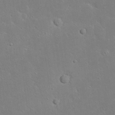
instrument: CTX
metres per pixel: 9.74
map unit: Nhu
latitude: 23.4426
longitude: -72.0444
